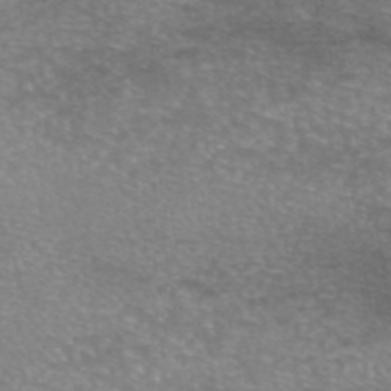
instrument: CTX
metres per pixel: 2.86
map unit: eAb
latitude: 45.8205
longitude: 102.9164
